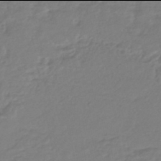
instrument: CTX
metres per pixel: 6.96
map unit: HNhu
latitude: -46.0094
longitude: 98.1606
